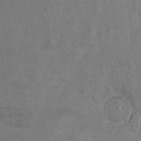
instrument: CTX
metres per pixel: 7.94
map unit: Ht
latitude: 9.7639
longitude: -32.2145
